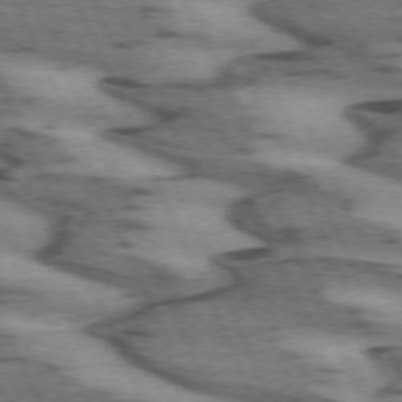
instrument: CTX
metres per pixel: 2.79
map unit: lApd
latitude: 71.8961
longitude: -54.5168
